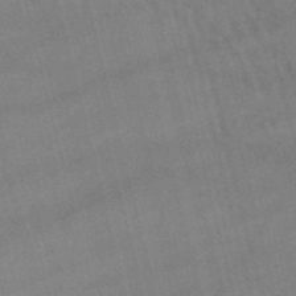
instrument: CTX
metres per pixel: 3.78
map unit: lHb
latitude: -47.2565
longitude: 76.4062
